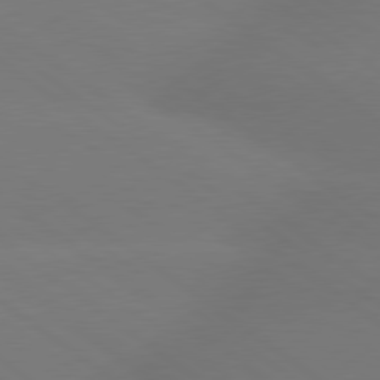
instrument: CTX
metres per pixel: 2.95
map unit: lApd
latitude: 79.2915
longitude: -151.1025
